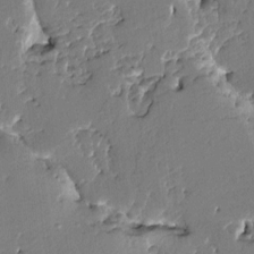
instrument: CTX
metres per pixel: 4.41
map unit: HNhu
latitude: 6.4223
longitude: -5.6316
